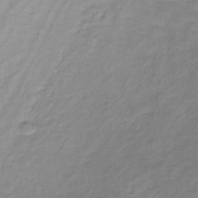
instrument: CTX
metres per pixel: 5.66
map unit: lHb
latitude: -36.1227
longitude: 72.4440
